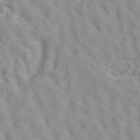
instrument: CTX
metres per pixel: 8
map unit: ANa
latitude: 40.7057
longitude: 28.9542
